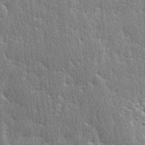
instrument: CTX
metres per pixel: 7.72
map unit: lAvf
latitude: -5.6910
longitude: -109.4426
